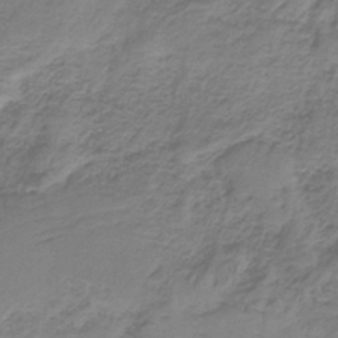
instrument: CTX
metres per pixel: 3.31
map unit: HNb
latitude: -34.5196
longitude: 56.2550
